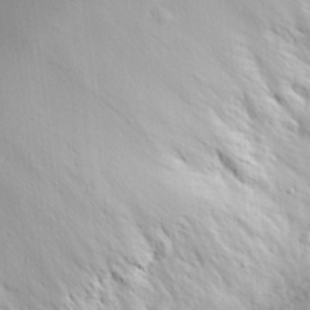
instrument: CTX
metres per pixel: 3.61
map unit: lHvf
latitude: 18.1955
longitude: -117.4426
